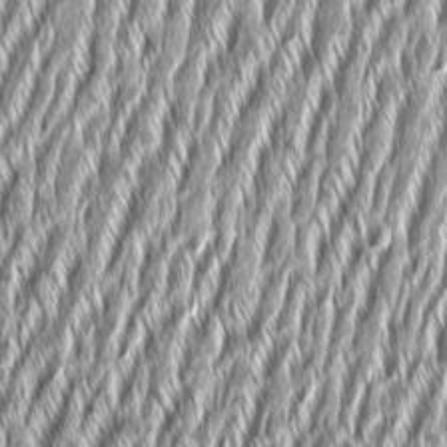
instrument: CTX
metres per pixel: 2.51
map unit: Aa
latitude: 7.9339
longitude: -131.7261
